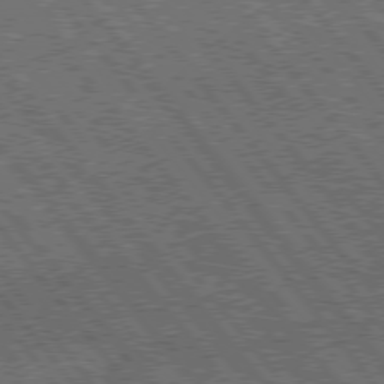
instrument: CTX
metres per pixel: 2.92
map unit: Hpe
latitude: 76.2711
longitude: -149.5560
